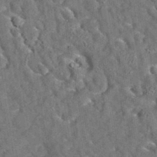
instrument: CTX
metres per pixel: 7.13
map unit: eAb
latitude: 35.3859
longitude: 112.3117
